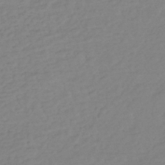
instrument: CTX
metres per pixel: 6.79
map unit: lHb
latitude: -36.1416
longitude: 69.2942
